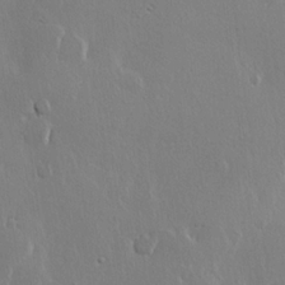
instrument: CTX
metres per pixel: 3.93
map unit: lHvf
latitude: 21.7072
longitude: 147.0108
